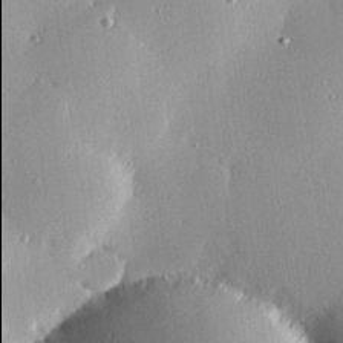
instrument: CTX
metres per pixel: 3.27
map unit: eHh
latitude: 24.6490
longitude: -89.9906
